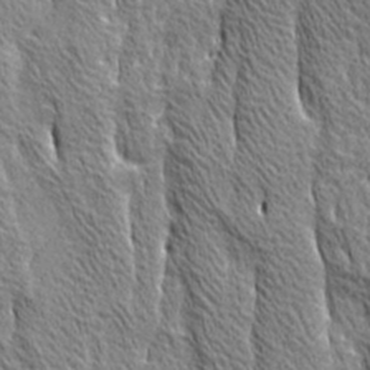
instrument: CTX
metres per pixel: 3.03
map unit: Ave
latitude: 21.0270
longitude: -135.1025
